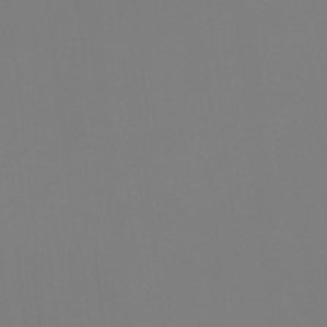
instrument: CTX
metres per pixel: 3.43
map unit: Ht
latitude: -15.9556
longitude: -48.3089
